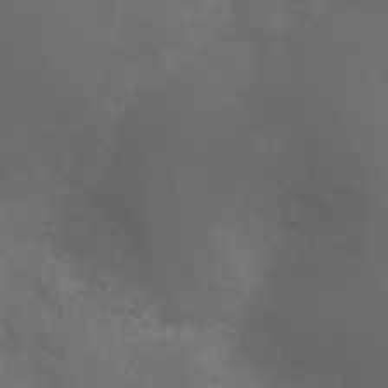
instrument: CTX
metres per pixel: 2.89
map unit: Ht
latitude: 1.3670
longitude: -22.2522
